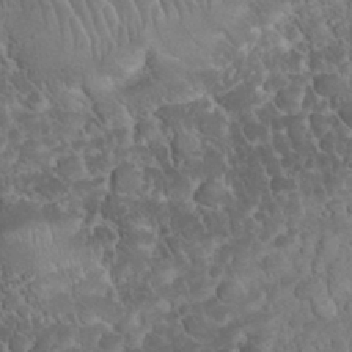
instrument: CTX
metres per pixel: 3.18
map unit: eHh
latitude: 33.3482
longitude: -64.6490
